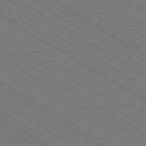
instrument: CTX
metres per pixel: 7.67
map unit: Ap
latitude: -79.2376
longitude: -78.7624
